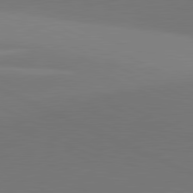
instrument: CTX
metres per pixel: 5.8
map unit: lApd
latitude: 81.7639
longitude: 145.1431
